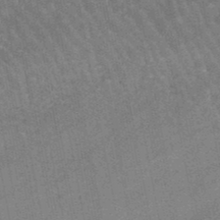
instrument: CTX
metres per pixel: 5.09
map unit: lHb
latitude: -46.8786
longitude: 76.7652
